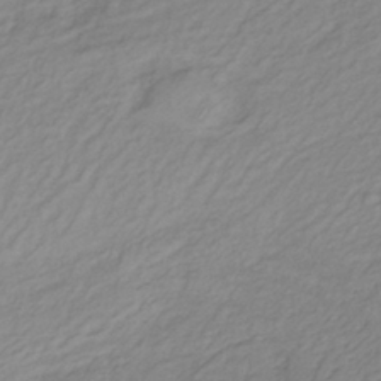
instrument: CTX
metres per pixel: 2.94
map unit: lHb
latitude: -36.3495
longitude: 70.2362
